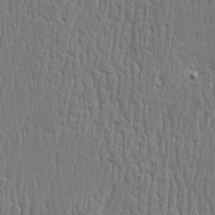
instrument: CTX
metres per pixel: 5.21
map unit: Htu
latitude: -5.4832
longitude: 175.6910
